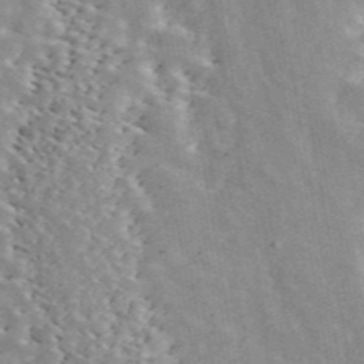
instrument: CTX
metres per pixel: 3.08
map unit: ANa
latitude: 44.5168
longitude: 46.9730
